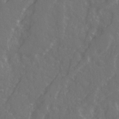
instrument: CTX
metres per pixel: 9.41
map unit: Ave
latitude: 21.1781
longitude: -132.0633
